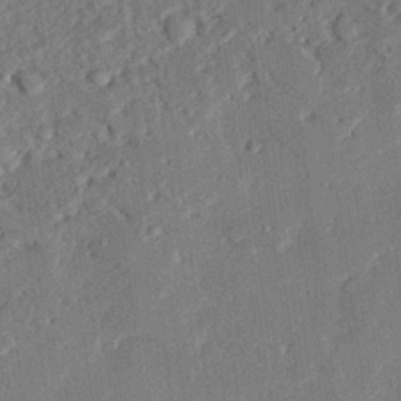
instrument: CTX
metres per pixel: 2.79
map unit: eHh
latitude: 27.1970
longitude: -82.0255
